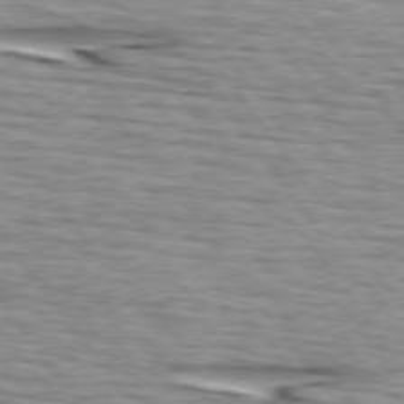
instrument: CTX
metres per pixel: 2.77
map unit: lApd
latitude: 74.7435
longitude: -72.2145
